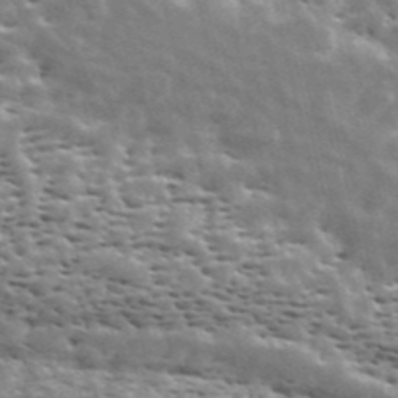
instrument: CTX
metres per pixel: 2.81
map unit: ANa
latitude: 42.8758
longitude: 46.7274
